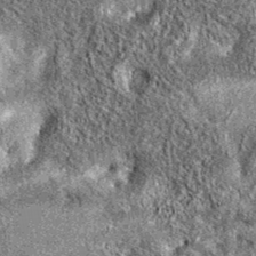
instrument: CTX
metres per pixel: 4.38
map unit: eAb
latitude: 37.1403
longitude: 106.1228
